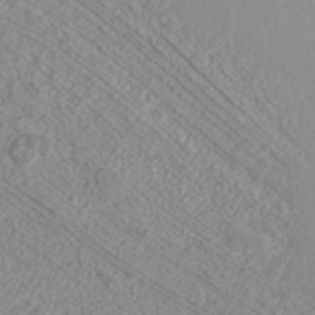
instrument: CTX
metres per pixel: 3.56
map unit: ANa
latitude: 40.4601
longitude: 23.4077
